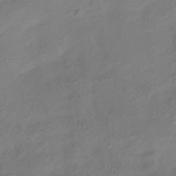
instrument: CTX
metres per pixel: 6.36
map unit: Htu
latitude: -14.0094
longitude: -45.4237
